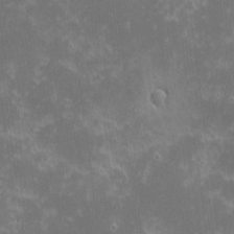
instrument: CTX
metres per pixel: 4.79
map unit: eHh
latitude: -2.2172
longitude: -86.1955
